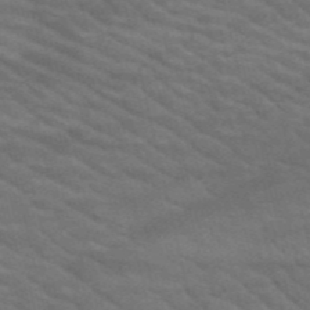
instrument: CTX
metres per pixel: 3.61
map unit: HNb
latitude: -53.2753
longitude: -44.6112
